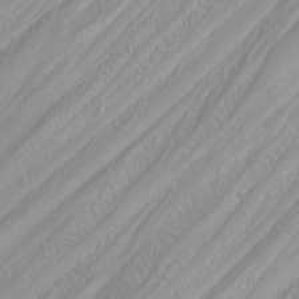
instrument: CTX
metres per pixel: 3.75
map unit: Nhu
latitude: -4.8975
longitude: -79.0459
